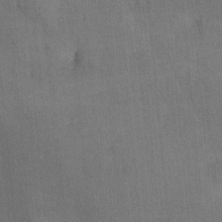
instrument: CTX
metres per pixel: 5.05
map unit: lAa
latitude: -8.5385
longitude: -124.6679
